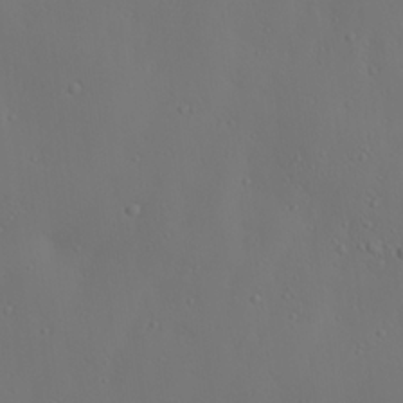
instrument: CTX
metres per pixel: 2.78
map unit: lAa
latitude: 22.8947
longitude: -137.9150
